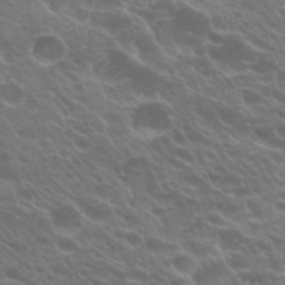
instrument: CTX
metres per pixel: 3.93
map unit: Hto
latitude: 23.8583
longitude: -37.6316
